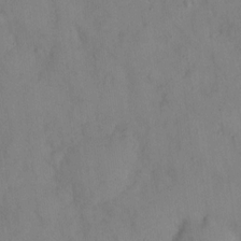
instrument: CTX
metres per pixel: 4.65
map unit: eHh
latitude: 13.4427
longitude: -62.1767
